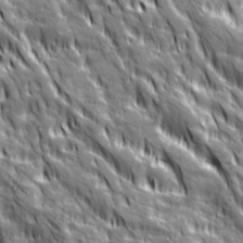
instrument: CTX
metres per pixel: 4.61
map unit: Ave
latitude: 20.2901
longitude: -134.8380
